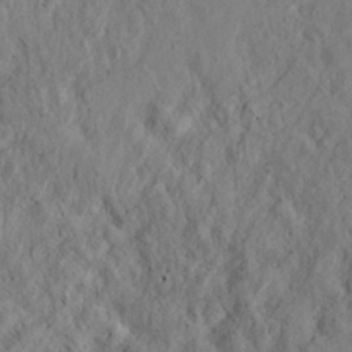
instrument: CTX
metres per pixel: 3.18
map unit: eHh
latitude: 25.3670
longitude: -67.6693
